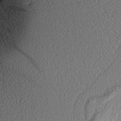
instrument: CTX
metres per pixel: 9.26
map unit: Aa
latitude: 8.4223
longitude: -141.3292
